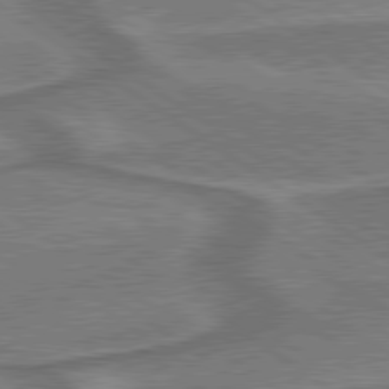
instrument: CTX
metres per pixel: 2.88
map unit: lApd
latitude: 79.7072
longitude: 173.4265
